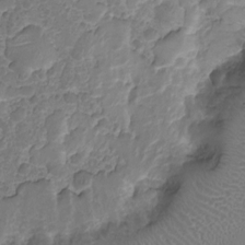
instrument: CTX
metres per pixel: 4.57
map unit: Nhu
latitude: -15.6533
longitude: -26.1389
